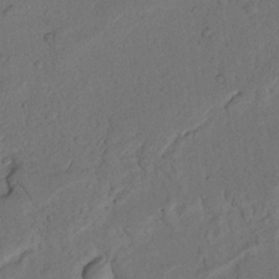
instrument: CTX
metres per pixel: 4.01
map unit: Nhu
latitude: 21.6316
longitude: -75.3104
